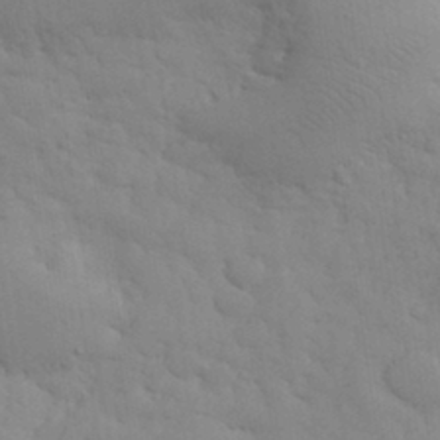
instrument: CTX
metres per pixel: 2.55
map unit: eHh
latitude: 32.1200
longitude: -68.6302
